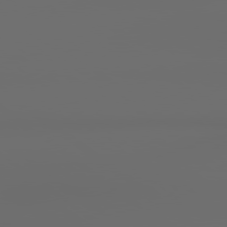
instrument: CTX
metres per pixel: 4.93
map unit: lApd
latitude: 79.2159
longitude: -138.6113
